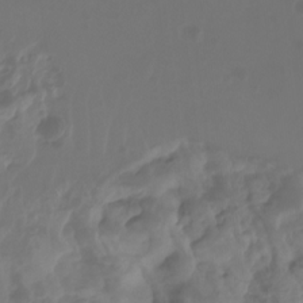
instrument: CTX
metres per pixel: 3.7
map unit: Nhu
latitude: -14.0661
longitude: -63.0837
